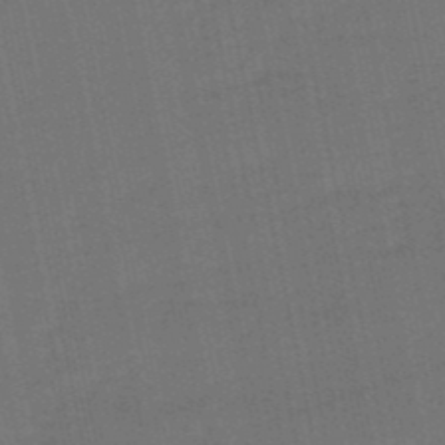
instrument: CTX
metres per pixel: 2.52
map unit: eHb
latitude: -49.9367
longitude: 78.4629
